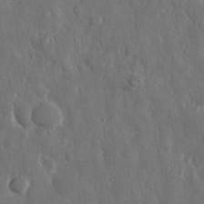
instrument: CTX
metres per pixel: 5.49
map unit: eHh
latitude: 11.9717
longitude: -70.0822
